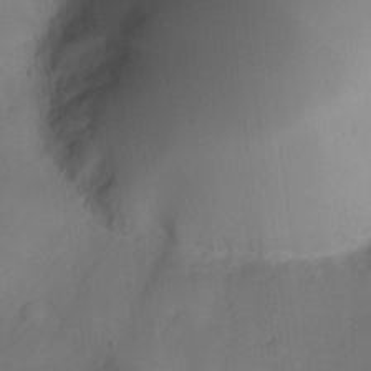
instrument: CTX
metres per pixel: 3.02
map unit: Nve
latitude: -25.8989
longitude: -148.6113
